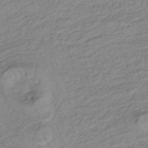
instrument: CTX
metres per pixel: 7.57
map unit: lHb
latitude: -35.4643
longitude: 69.6721
